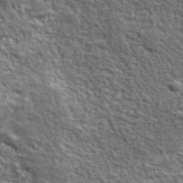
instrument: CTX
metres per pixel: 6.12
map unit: lHvf
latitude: 38.3845
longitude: -88.6869
